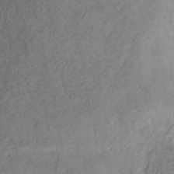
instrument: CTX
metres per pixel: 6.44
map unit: ANa
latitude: 42.2145
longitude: 51.6532
